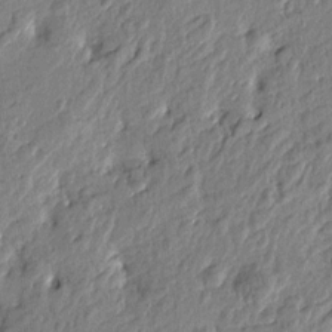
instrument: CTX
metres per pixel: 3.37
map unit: Htu
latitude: -2.6896
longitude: 179.6722
